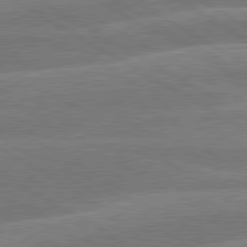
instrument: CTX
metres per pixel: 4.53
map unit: lApd
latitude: 79.9528
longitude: -131.8206
